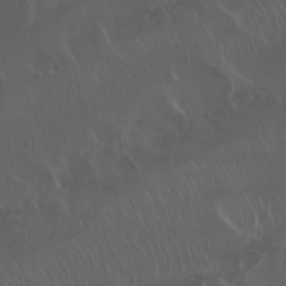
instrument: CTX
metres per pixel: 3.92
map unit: Nhu
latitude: 29.7072
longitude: -59.4804
